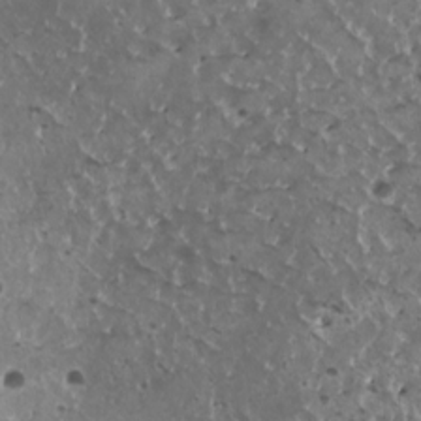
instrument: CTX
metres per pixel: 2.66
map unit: HNhu
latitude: 2.7813
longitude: 5.4643
